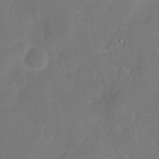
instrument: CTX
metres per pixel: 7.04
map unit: Hve
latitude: -10.8219
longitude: 175.4265
